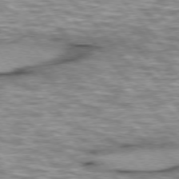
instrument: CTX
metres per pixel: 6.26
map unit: lApd
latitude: 76.0822
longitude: -49.0458
